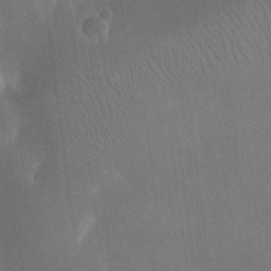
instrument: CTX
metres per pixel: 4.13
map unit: eHh
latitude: 17.8583
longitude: -70.6112
